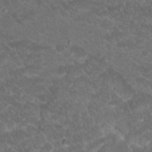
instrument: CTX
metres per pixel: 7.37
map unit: Hto
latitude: 19.2159
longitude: -35.8394
